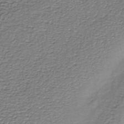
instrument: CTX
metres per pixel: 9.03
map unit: lHb
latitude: -34.9353
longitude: 60.7652
